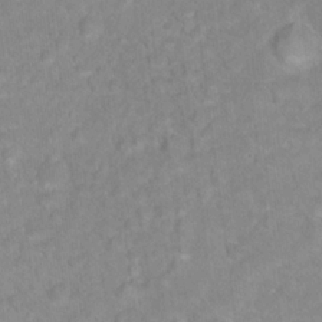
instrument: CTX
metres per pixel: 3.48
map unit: Hto
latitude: 17.8205
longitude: -37.9906
